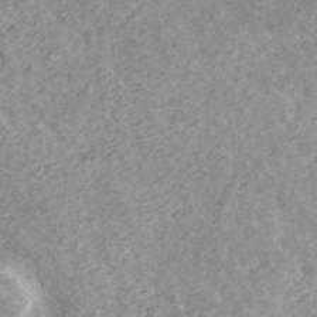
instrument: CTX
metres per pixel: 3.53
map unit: ANa
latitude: 43.3482
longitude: 24.8219
